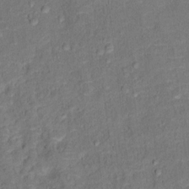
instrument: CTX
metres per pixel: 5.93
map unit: Hto
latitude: 12.8380
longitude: -38.8380
